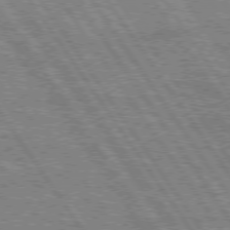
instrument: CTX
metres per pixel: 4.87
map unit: Hpe
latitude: 75.1592
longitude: -155.6127
